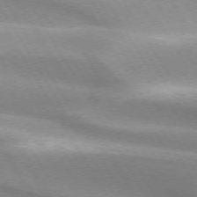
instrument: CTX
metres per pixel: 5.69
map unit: lApd
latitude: 73.4049
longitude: -51.3859
